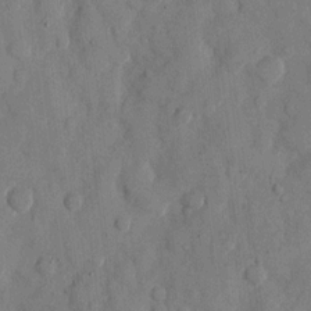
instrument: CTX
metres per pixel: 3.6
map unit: eHh
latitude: 10.4601
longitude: -67.3481
